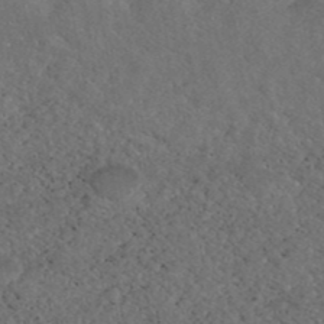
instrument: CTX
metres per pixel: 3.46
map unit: ANa
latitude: 41.6882
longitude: 26.4629
